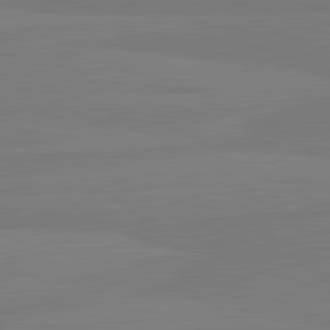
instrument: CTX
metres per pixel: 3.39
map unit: lApd
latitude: 81.8772
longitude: -178.0633
